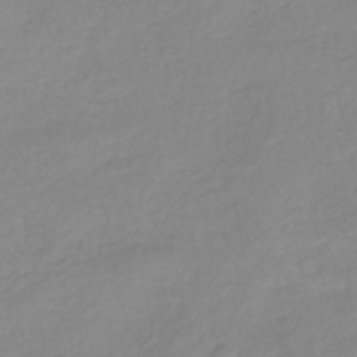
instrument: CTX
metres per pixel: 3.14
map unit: eHb
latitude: -40.3495
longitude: 81.1242
